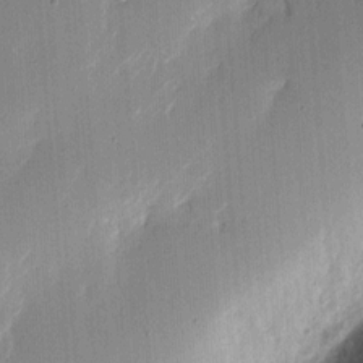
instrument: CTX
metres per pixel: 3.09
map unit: eHh
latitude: 7.5749
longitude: -73.3104
